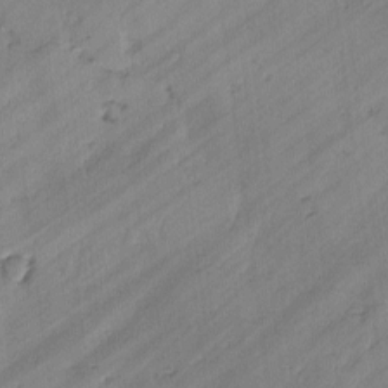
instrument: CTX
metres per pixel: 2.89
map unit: lAvf
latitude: -2.7085
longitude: -105.8962
